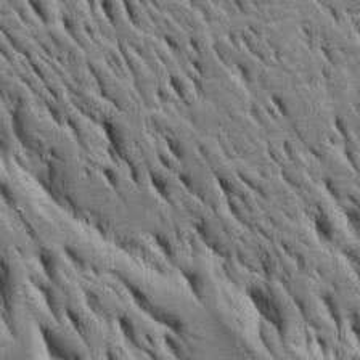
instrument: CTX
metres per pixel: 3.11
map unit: Htu
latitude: -3.8422
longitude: 150.8030
